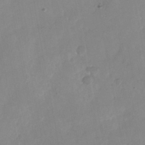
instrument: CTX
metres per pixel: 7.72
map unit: Nhu
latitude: -25.8422
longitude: -69.9906
